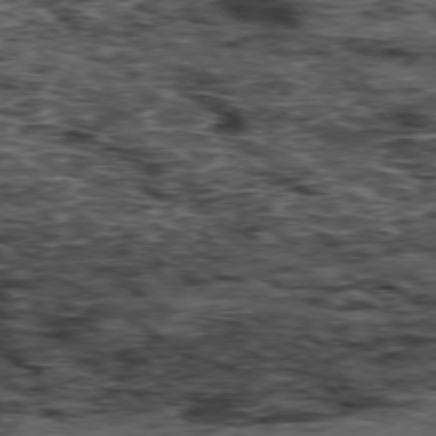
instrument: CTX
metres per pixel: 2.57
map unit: Hpe
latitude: -77.3888
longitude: 12.6330
